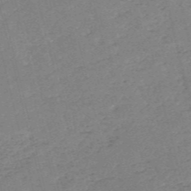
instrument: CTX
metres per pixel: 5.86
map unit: HNb
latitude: -54.1228
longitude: -36.9325
